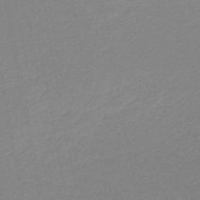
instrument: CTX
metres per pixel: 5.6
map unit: lHb
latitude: -46.5384
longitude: 57.9367
